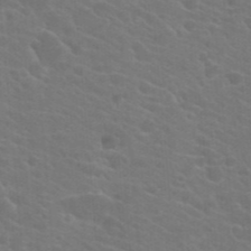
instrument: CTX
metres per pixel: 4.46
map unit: Hto
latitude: 23.2726
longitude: -36.7246
